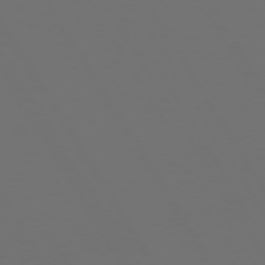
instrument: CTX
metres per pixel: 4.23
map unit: Hpe
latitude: 73.0837
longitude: -128.1389
